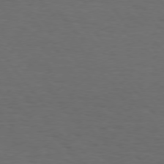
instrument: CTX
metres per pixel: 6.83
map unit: Hpe
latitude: 75.7072
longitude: -131.3482
